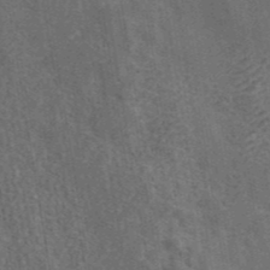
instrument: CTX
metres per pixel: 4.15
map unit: ANa
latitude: 43.2159
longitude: 16.3685
